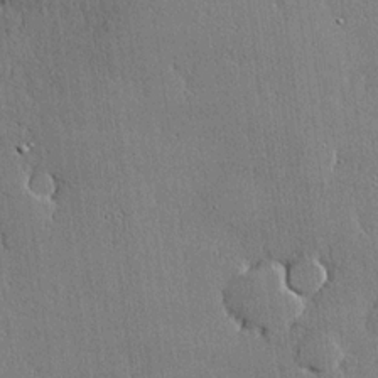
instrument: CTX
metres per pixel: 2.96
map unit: lHvf
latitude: 20.1389
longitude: 145.6344
